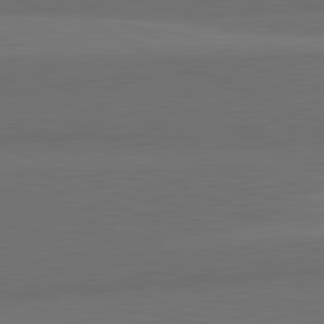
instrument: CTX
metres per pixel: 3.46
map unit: lApd
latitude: 82.1199
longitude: 156.4062
